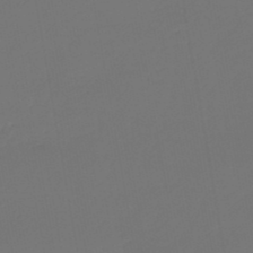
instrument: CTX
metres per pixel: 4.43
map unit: lHb
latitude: -47.5021
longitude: 71.1998
